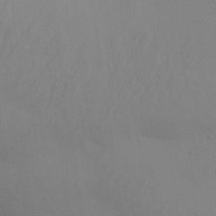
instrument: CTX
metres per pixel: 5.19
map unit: Aa
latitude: 26.7813
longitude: -130.2334
